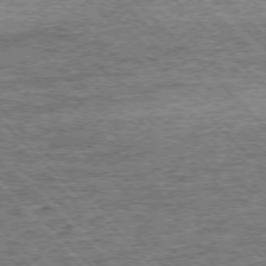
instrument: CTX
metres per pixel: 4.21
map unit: Ap
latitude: -76.5763
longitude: -92.0444
